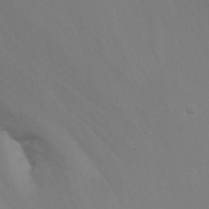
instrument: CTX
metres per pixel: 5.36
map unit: Nhu
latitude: 23.3104
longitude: -65.4615
